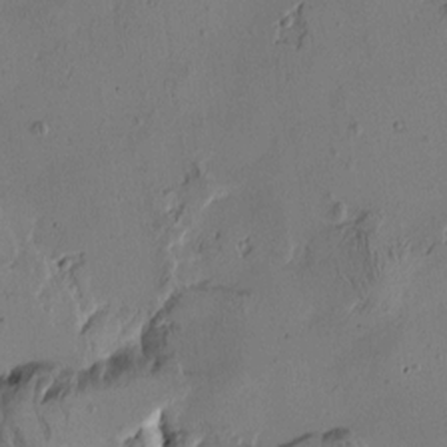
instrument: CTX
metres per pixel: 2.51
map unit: Htu
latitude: -2.9352
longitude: -178.1011
